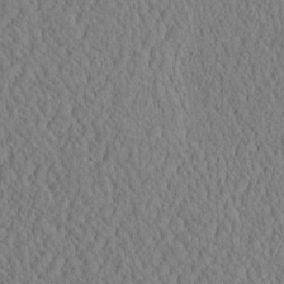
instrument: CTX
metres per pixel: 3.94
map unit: eHh
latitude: -3.1620
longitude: 15.4833
